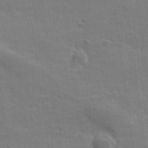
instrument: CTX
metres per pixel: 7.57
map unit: lHvf
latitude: 26.4223
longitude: 142.1416
